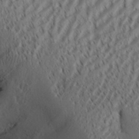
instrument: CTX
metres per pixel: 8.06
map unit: Aa
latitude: 31.2915
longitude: -141.4804
